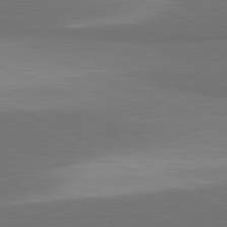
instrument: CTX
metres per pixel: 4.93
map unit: lApd
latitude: 81.8016
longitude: 156.6140
